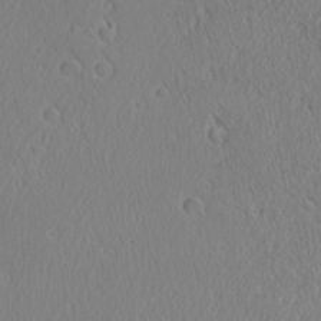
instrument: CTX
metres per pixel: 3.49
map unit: Ave
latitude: 21.5560
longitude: -136.7058
